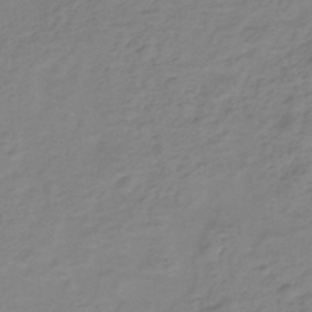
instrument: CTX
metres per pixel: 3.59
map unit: eHh
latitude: -44.7085
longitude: -29.4993
